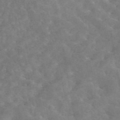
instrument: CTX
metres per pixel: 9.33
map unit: eAb
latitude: 45.0458
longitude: 123.7478
